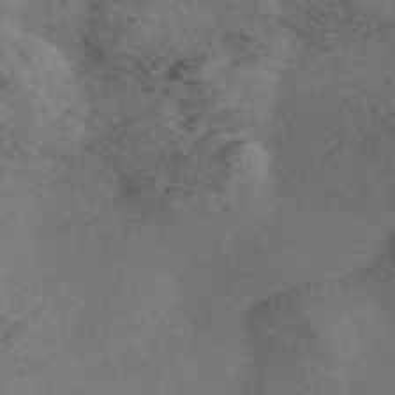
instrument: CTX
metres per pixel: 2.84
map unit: Nve
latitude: -57.1242
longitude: 58.0283
